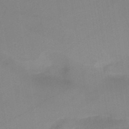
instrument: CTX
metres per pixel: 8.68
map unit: HNb
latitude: -46.4251
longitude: -39.1214
